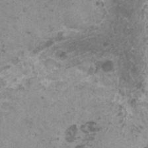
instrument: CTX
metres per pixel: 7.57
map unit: HNhu
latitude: 1.5182
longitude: 2.8974
